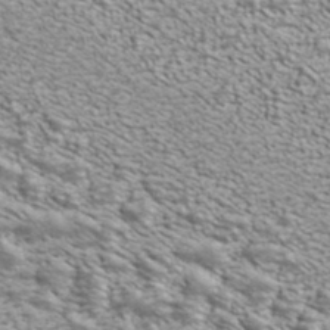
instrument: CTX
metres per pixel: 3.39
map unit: ANa
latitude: 40.3467
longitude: 20.6896
